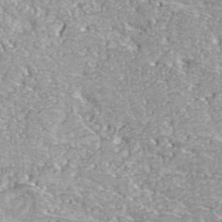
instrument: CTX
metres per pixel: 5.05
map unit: Hve
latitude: 32.2711
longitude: 148.5574
